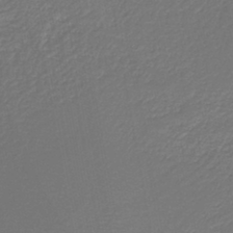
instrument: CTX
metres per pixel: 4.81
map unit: HNb
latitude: -42.5195
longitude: 51.8611
